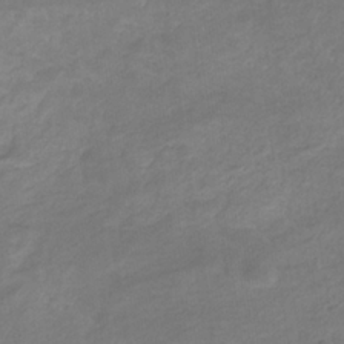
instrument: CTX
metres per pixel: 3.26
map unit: eHb
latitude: -32.1606
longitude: 68.2928
